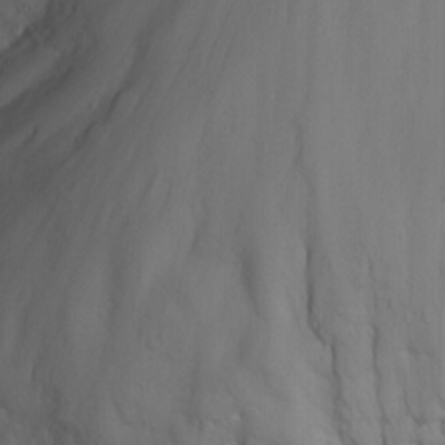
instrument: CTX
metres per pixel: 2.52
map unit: Nhu
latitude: -4.3117
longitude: -74.3845
